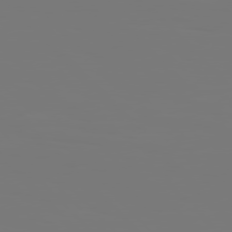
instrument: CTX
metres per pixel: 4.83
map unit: Hpe
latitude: 76.8569
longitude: -136.4601
